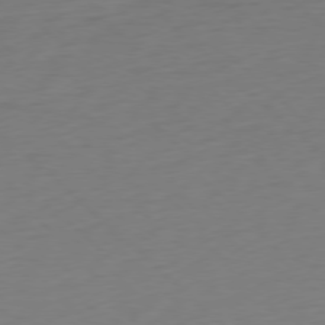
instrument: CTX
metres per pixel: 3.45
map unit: Ap
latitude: -77.8422
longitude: -91.6883
